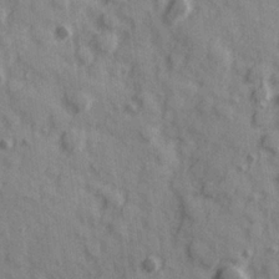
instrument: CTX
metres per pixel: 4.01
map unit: Hve
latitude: 25.1403
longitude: 147.0486
